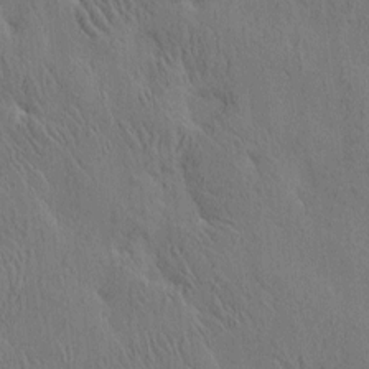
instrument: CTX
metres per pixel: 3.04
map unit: eHh
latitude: 3.2348
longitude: -78.8947
